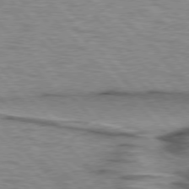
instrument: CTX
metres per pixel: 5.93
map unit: lApd
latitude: 76.8002
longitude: -77.4615
